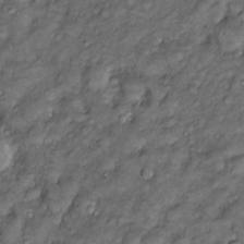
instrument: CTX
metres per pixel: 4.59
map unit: Htu
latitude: -7.0486
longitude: 159.4832
